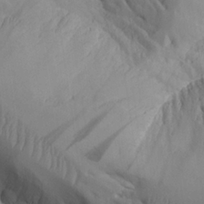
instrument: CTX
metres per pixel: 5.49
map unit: Aa
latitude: 25.2914
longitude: -127.9906
